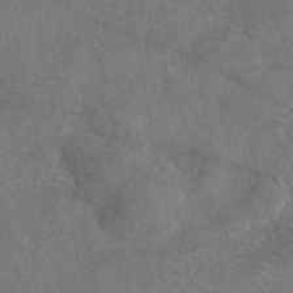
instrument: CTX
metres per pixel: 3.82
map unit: eAb
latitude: 47.5371
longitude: 110.5006
